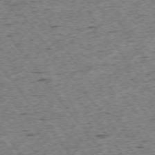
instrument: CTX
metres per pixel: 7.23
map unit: Ap
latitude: -74.5196
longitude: -87.0269
